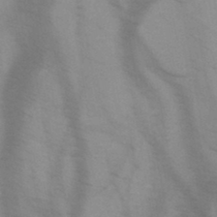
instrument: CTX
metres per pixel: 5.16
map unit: HNb
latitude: -45.5210
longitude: -41.3103
